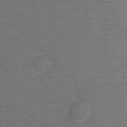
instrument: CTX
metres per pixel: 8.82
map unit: Hto
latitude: 5.8205
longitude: -30.7813
